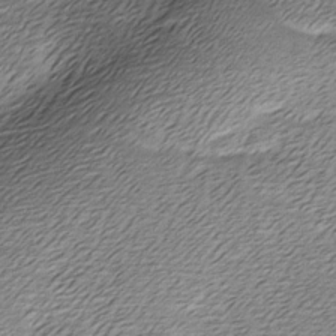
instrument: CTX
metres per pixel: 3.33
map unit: Ave
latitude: -7.5399
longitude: -123.4615
